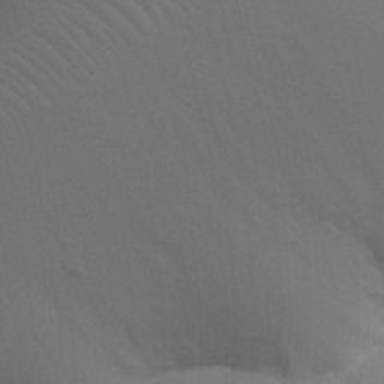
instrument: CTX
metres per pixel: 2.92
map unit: Nhu
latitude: 21.8773
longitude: -73.8773
